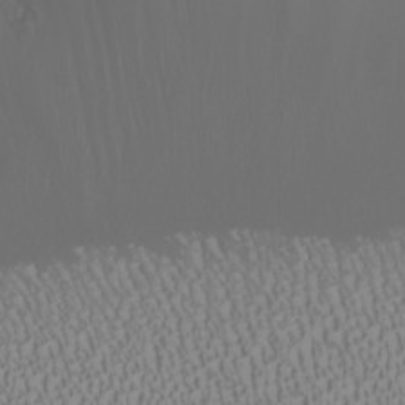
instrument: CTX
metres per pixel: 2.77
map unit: Nhu
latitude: -7.5210
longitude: -91.1592
